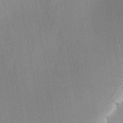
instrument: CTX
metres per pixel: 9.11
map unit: HNhu
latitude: 14.3468
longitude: 10.9353
